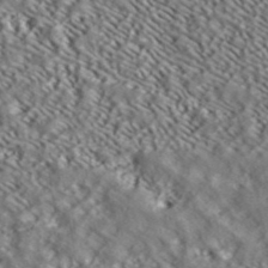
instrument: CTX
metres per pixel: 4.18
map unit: ANa
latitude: 39.7827
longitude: 30.5007
